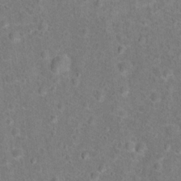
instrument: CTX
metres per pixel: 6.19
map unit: Hto
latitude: 15.3293
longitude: -41.8205
